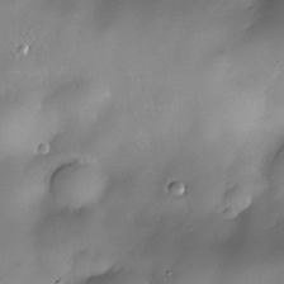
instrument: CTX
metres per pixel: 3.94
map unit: Nhe
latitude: -30.6518
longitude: -140.2333
